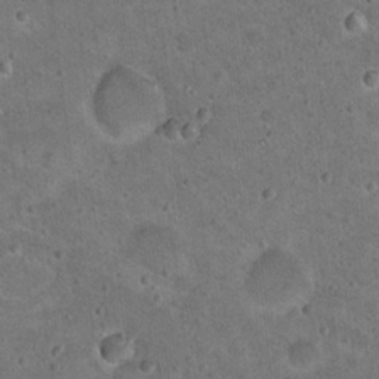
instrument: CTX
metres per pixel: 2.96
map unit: Nhu
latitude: 18.3656
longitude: -29.5938
